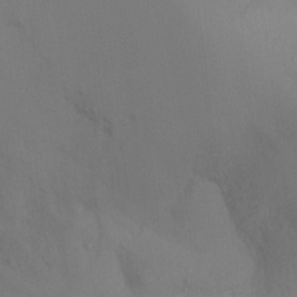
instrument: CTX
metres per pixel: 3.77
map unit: Ht
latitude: -9.4265
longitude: -31.2348
